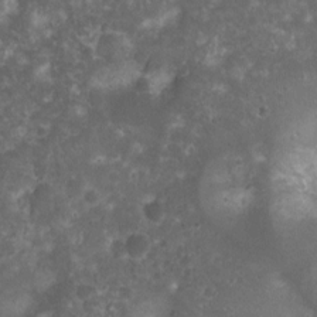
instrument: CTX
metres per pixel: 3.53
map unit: Ht
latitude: 3.8583
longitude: -19.6505
